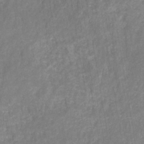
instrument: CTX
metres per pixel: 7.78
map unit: HNhu
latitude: -28.3873
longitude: 73.7855
